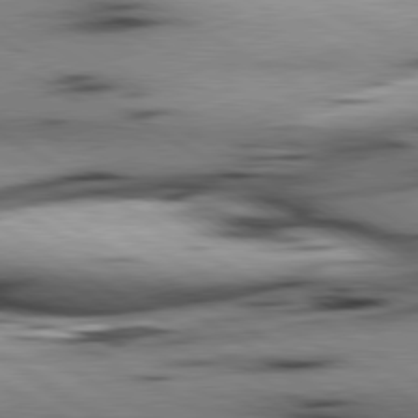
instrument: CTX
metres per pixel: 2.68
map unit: lApd
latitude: 80.0444
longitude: 163.3320
